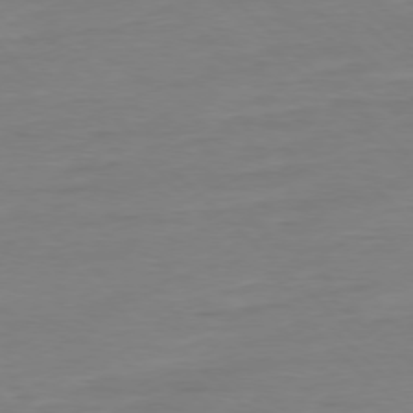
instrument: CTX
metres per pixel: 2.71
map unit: Ap
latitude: -77.6155
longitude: -81.8016
